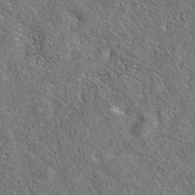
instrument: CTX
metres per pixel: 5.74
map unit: eAb
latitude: 37.0270
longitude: 112.7652
